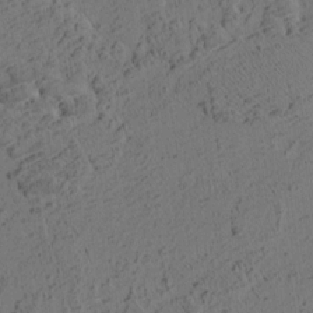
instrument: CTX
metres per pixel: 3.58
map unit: eHh
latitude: 3.4048
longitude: -78.5924
